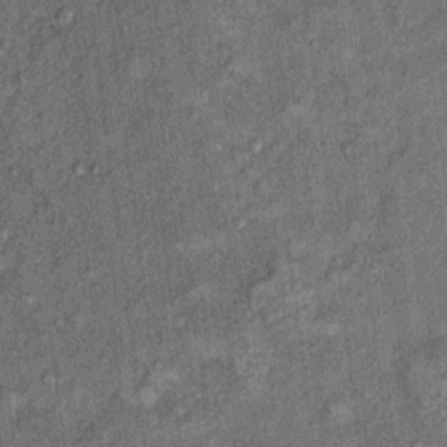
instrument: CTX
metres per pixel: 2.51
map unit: Ht
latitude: 8.2145
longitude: -37.3481
